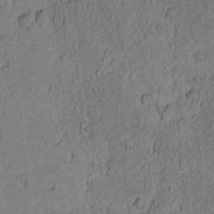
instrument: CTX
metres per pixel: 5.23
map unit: Nhu
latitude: -6.1983
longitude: -153.4616
